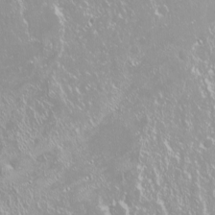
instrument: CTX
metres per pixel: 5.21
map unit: Nhu
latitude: -9.2754
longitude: -70.3845
